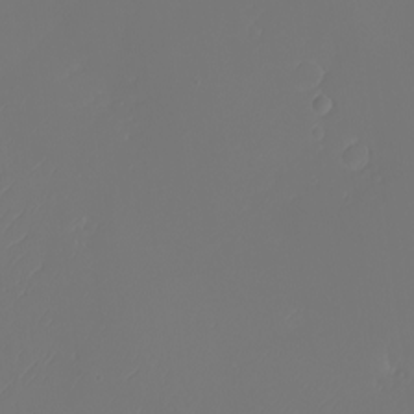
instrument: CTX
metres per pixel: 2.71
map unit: eHh
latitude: -5.2565
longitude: -87.5371
